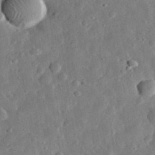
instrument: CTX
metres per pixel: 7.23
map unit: eHh
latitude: 32.4601
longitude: -77.2348
